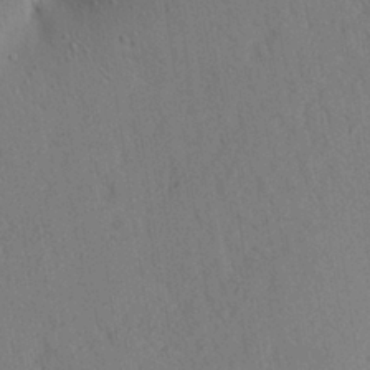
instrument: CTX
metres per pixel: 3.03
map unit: Aa
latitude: 26.4979
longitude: -148.1767
